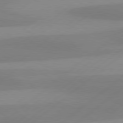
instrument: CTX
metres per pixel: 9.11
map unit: Hpe
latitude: 78.8191
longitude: -131.8773
